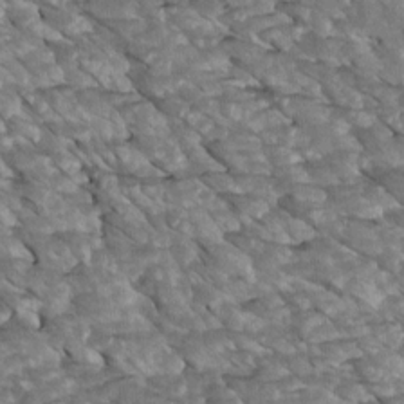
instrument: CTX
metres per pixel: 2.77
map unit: Htu
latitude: 2.7057
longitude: 143.0864
